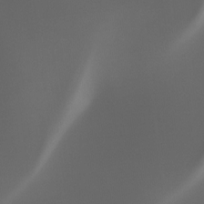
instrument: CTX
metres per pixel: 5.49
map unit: Htu
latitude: -12.8975
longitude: -71.5182
